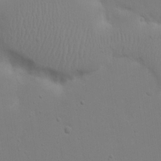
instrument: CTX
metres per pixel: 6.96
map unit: eHh
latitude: 18.1955
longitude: -71.7449
